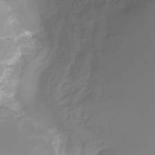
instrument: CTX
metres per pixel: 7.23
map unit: Ht
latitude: -13.6344
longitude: -51.4615
